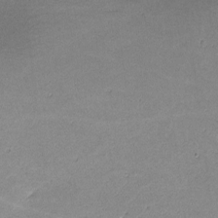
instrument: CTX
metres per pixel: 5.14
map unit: lHvf
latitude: -10.9542
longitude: -103.0836
